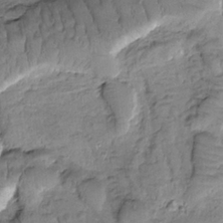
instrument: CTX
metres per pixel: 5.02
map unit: Htu
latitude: -1.9179
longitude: 173.2187
